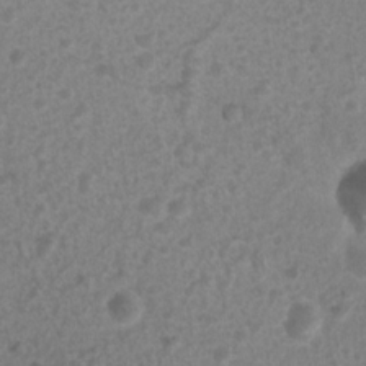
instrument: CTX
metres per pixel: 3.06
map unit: Nhu
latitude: 7.8583
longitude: -21.7072
